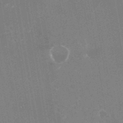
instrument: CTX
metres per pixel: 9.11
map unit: Nhu
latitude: -25.4832
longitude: -73.2159
